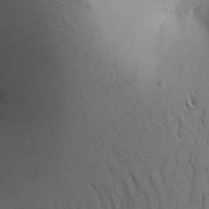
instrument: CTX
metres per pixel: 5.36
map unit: Aa
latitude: 27.3860
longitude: -148.5357
